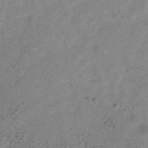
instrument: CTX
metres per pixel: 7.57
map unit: Hve
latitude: -34.5574
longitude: 90.0094
